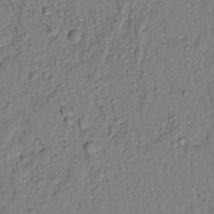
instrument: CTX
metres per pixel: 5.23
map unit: lAvf
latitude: 6.8758
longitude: 166.4629
